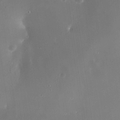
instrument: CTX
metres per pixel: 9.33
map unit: Nhe
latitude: -35.5966
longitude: -118.4034
